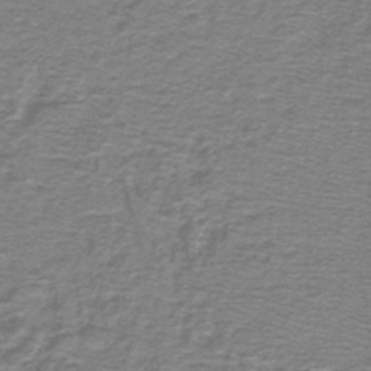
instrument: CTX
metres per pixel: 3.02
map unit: lHb
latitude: -44.2173
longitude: 56.6896
